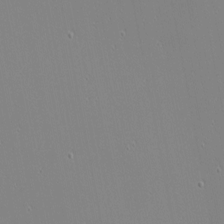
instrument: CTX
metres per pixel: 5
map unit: eHh
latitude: -3.3698
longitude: -81.0836
